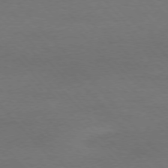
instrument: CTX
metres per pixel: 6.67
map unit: Ap
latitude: -77.3132
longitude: -88.1200
